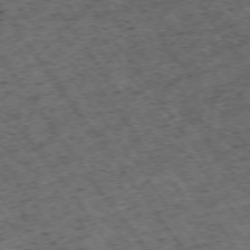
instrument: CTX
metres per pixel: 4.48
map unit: Hpe
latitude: -74.3307
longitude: 4.2739
